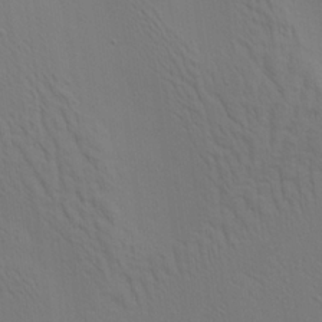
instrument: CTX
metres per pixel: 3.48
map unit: Aa
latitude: 21.3860
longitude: -142.6302
